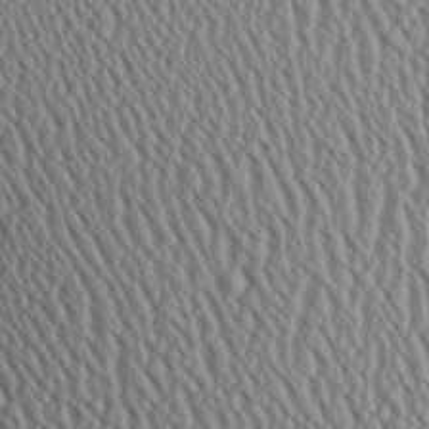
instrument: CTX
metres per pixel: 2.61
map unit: Aa
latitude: 24.3089
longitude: -135.6694
